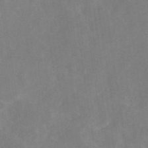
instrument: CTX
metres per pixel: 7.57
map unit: eAb
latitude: 46.3090
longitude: 126.8219
